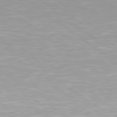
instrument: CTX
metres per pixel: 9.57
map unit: lApd
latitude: 79.6505
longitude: -129.1025
